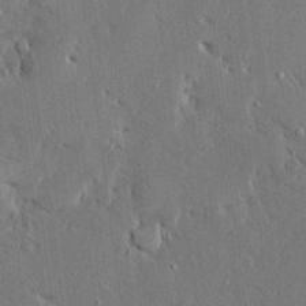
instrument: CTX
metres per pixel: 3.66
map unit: Ave
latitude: 16.7057
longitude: -140.0633
